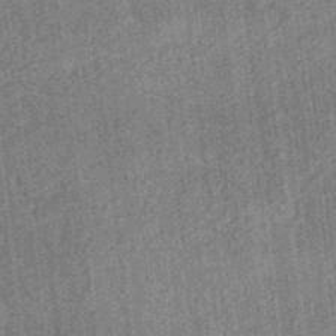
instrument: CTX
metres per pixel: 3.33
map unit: eHb
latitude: -35.7667
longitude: 79.1242
